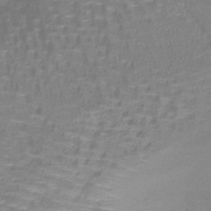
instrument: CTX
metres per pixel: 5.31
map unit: lHb
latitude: -41.8611
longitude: 58.5195
